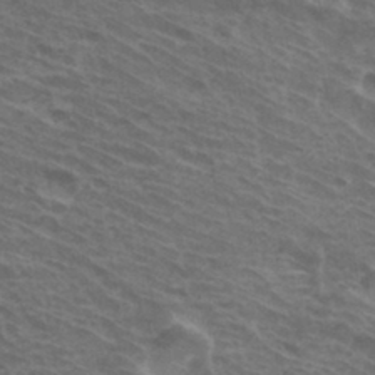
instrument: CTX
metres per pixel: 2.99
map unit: Hto
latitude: 33.5560
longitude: -40.8569
